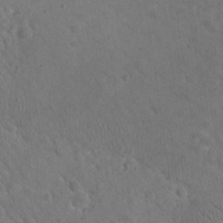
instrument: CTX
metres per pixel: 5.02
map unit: eHh
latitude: 24.6679
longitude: -66.9513
